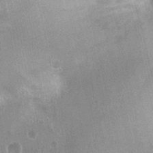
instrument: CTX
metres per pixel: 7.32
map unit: Ht
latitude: 3.4048
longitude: -19.3103
